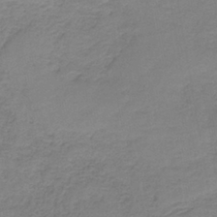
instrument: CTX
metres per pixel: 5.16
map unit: eAb
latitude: -35.7667
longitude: 52.7085
